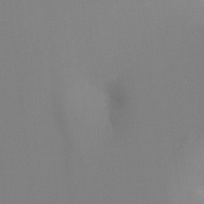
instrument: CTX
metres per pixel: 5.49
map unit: Ht
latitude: -16.3685
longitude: -50.1388
